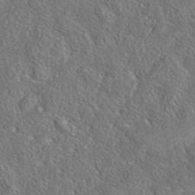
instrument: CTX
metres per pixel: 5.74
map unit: eAb
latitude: 37.0081
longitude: 113.3510
